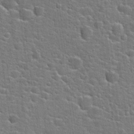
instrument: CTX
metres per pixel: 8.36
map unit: Hto
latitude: 22.4790
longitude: -44.2333
